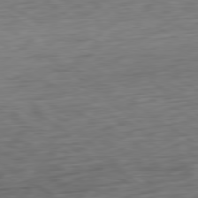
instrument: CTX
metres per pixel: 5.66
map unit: Ap
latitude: -80.4818
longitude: -69.4238
